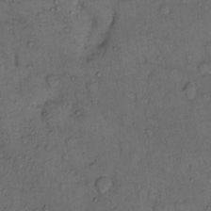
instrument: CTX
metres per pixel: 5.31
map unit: Hto
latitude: 10.9892
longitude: -61.7260
